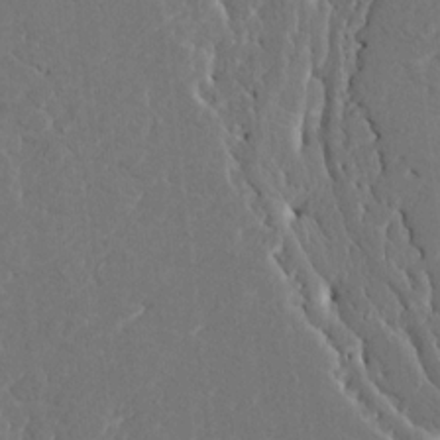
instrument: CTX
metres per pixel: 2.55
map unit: HNhu
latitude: 7.0269
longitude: -4.7624
